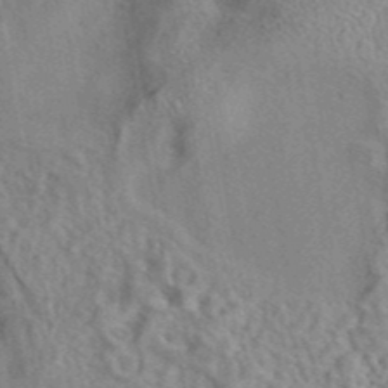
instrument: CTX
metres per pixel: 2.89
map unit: eAb
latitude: 41.8583
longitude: 109.3321
